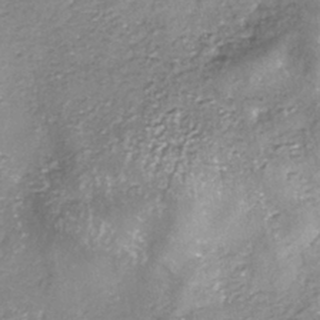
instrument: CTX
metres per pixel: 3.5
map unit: ANa
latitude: -40.7652
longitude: 105.4265
